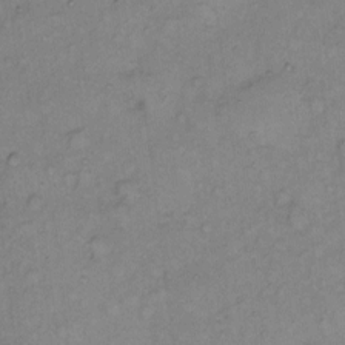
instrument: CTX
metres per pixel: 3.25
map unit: Hto
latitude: 6.2145
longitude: -61.7260
